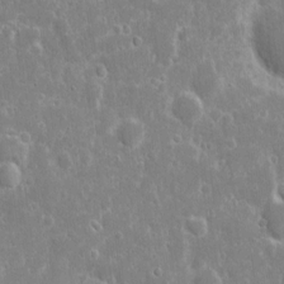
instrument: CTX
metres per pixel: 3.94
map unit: eHh
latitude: 8.2145
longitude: -70.1767
